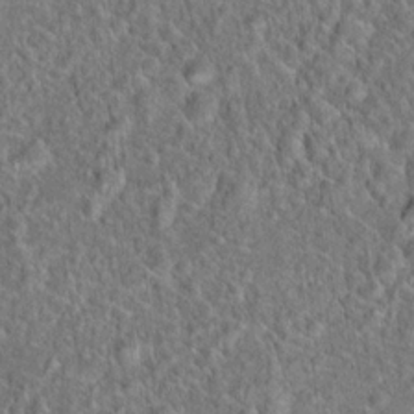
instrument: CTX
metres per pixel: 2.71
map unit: Hto
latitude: 18.6868
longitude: -43.1025
